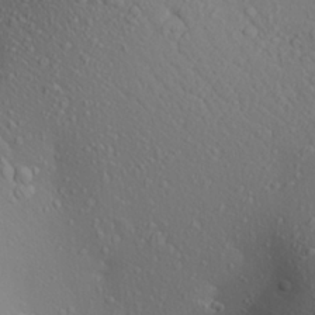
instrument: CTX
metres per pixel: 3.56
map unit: Aa
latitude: 24.2711
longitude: -147.3293
